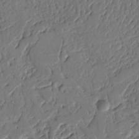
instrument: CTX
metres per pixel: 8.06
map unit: Nhu
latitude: 15.1215
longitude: -78.6302
